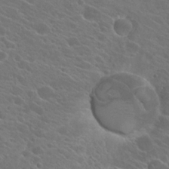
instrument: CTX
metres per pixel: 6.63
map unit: Hto
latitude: 23.8205
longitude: -39.5560
